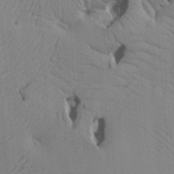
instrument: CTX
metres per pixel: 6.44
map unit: Aa
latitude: 17.6883
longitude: -143.4049
